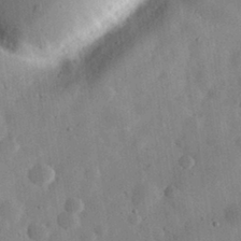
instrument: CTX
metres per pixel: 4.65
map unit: eHh
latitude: 30.6491
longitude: -75.7072
